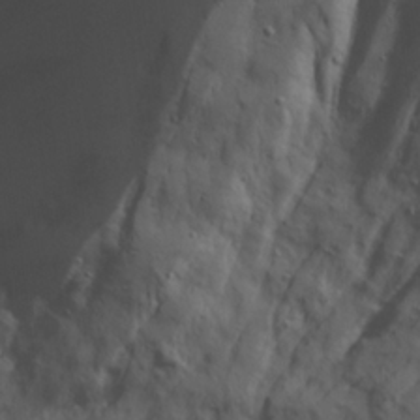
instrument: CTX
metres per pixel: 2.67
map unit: Ave
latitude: 23.1781
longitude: -133.3104
